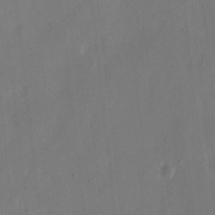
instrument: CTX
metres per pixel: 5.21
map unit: eHh
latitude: 11.6505
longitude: -67.8772
